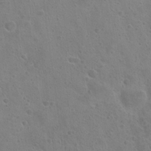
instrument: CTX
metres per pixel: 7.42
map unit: Hto
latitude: 22.6490
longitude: -48.6302
